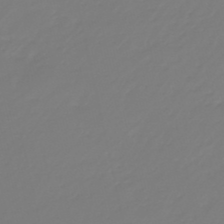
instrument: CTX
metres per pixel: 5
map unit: eHb
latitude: -46.3873
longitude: 82.8219
